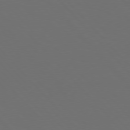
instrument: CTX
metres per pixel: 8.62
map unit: Hpe
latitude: 76.8758
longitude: -168.9325
